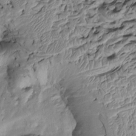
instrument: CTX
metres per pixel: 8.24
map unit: Htu
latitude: -5.9367
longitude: 154.8030
